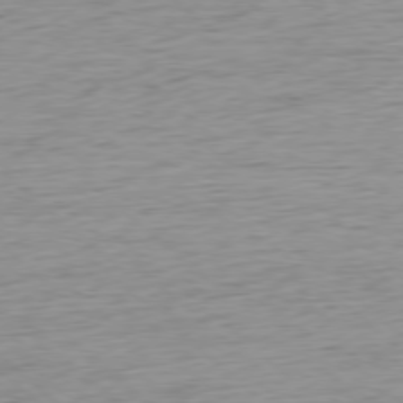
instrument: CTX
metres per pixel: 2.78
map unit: Ap
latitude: -78.2928
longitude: -71.0836
